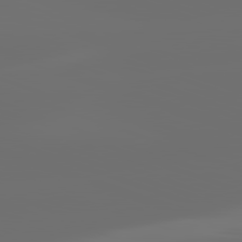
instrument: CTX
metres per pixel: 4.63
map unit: lApd
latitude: 82.1199
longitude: -152.5546
